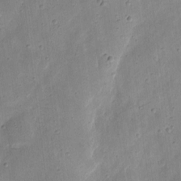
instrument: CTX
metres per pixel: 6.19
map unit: eHh
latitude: 8.3090
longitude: -72.1200
